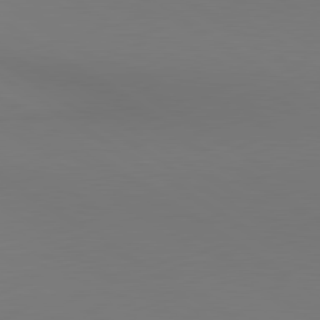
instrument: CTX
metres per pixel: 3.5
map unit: lApd
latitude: 80.6113
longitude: 152.0283
